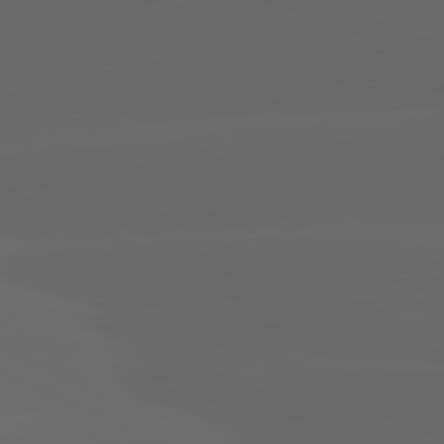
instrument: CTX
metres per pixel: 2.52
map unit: lApd
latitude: 81.2915
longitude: -146.6680
